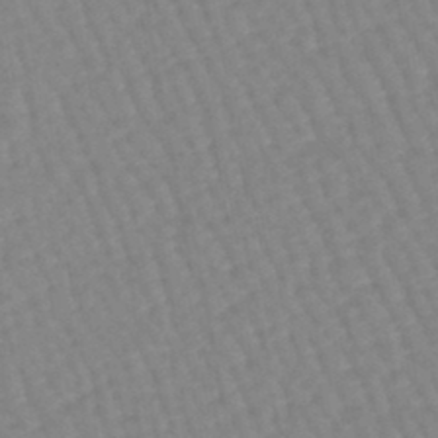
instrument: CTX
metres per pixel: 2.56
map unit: lHb
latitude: -44.7085
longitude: 80.4629
